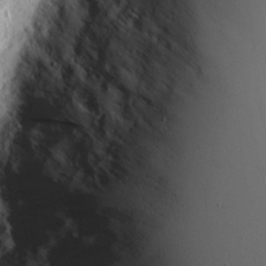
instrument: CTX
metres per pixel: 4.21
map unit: eHh
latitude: 5.3104
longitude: -75.2348
